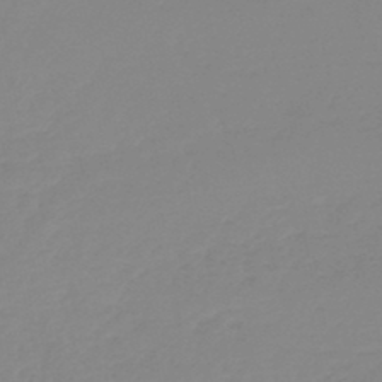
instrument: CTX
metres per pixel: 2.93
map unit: lHb
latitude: -44.1984
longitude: 63.8989
